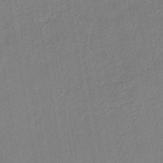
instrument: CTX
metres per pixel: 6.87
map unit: HNb
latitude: -42.0661
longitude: 50.9353
